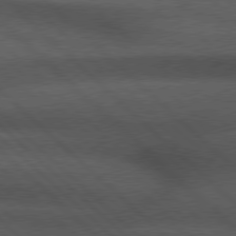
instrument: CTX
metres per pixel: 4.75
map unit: Hpe
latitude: 78.0633
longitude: -158.8191
